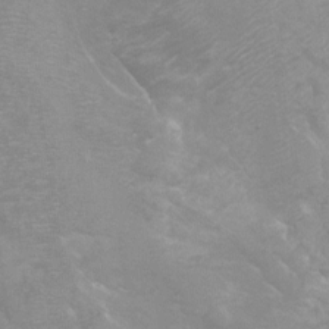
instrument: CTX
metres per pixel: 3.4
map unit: Ht
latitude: -6.8408
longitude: -33.1403
